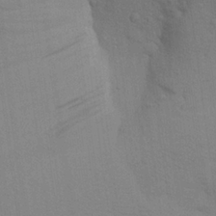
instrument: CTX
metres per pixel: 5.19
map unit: Aa
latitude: 24.4978
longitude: -148.5357
